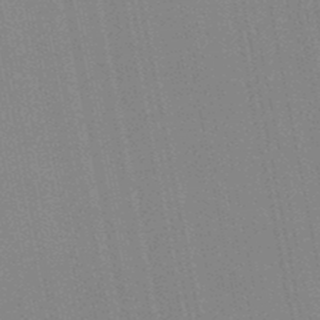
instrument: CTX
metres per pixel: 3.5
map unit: lHb
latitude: -47.1809
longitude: 78.0283
